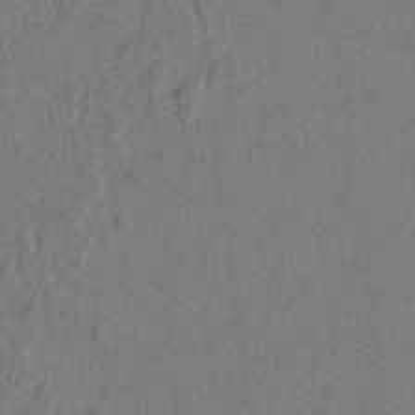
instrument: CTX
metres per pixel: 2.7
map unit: lAvf
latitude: 4.7057
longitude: 158.1416
